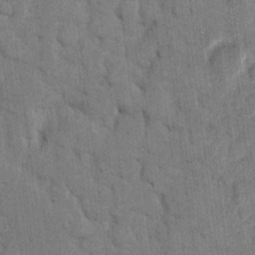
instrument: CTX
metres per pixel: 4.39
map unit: eHh
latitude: 11.5371
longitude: -66.3467
